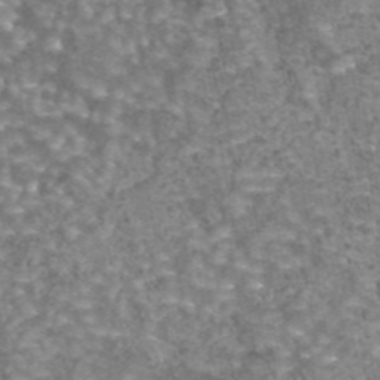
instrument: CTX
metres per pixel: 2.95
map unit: eAb
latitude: 44.1766
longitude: 105.7855
